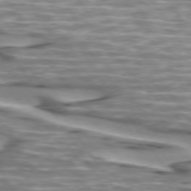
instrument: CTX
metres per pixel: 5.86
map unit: lApd
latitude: 74.1578
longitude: -57.4993
